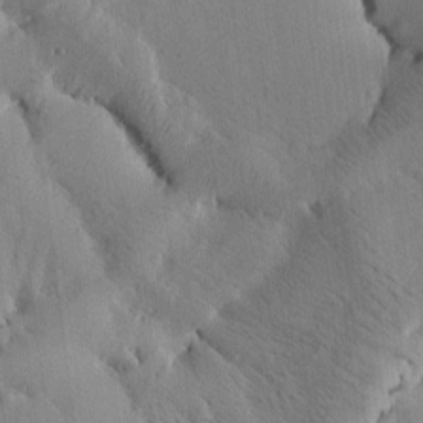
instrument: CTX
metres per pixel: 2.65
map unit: Htu
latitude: -3.1620
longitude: 168.1039
